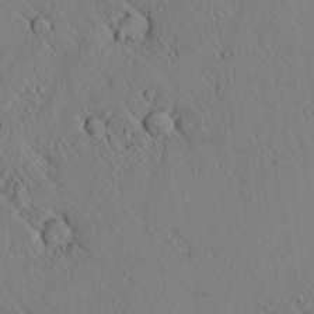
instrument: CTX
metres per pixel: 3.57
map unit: lAvf
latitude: 6.4223
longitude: 159.5021
